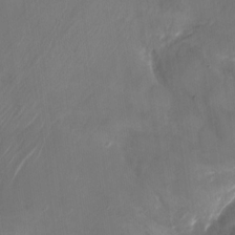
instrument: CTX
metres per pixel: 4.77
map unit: Nhu
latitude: -28.8597
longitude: -74.3467
